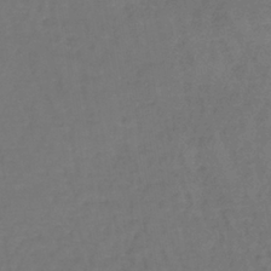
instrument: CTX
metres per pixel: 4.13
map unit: lHb
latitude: -38.1417
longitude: 61.2376
